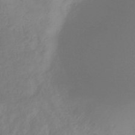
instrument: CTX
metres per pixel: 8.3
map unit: HNhu
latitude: -29.4454
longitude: 67.6344
